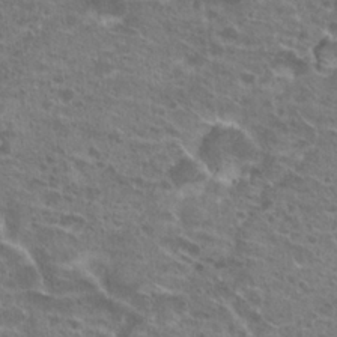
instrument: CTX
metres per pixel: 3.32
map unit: Hto
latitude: 21.7639
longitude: -41.4237
